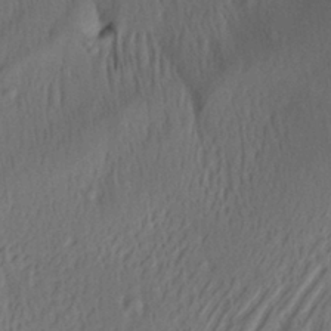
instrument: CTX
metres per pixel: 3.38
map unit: Aa
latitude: 29.7449
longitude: -135.9150
